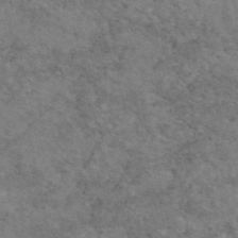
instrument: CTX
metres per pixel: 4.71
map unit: eAb
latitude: 47.6505
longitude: 116.2928
